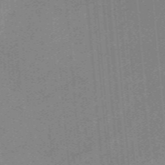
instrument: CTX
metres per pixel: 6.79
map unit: eHb
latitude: -44.5763
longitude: 87.4266
